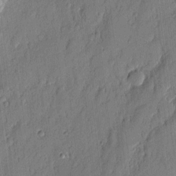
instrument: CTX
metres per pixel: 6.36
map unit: eHh
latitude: 4.1011
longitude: -76.5168
